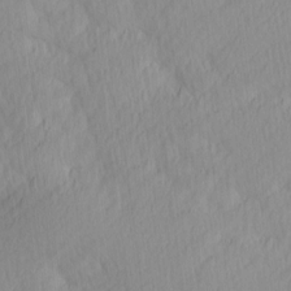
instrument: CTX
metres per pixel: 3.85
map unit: Ave
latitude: 12.8947
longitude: -106.5924
